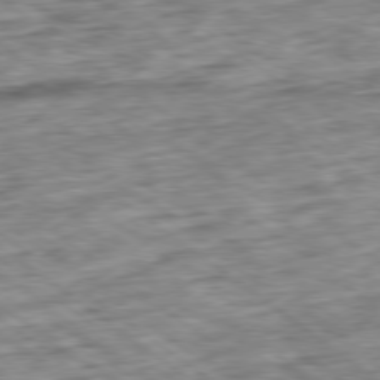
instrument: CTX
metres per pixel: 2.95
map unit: Ap
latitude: -79.3131
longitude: -76.2522
